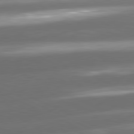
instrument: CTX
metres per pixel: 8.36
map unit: lApd
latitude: 80.8380
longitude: -143.0836
